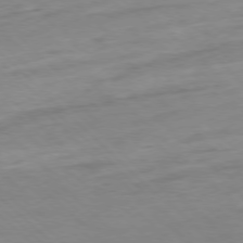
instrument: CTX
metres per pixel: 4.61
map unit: Ap
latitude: -77.7289
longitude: -98.6490
